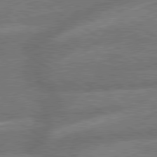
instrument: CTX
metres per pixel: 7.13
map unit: lApd
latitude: 79.6883
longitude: -165.8583
